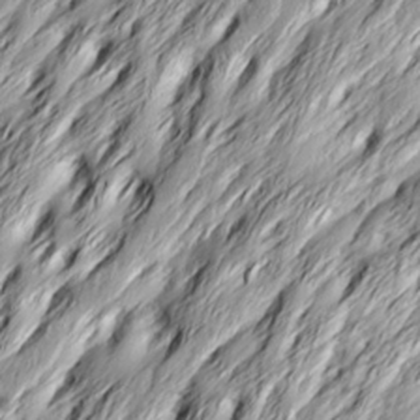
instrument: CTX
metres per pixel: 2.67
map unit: Ave
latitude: 15.4805
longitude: -136.6491
